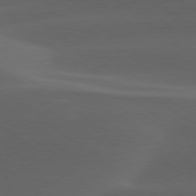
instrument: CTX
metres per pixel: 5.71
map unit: lApd
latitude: 79.0837
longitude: -49.5938
